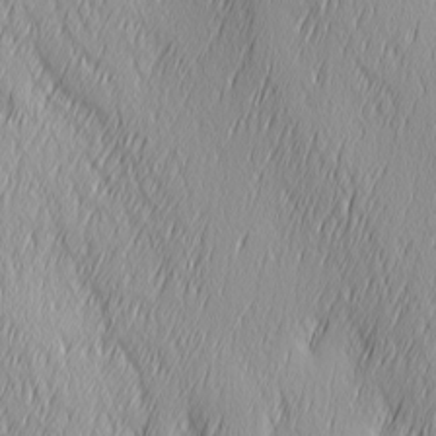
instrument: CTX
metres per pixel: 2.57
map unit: Ave
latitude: 2.8380
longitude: -113.1214
